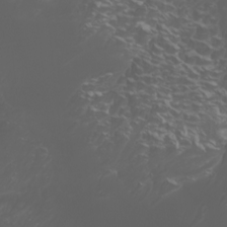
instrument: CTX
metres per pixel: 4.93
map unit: Htu
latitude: -7.3509
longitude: -73.6127
